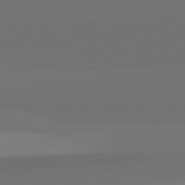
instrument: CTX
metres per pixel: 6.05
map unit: lApd
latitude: 82.7057
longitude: 165.3321
